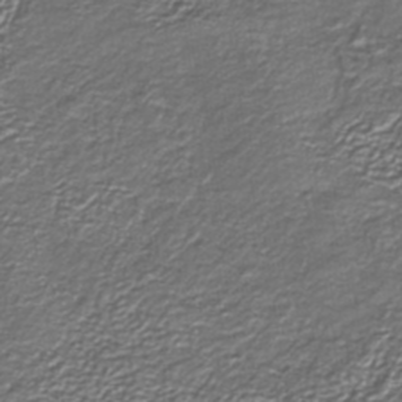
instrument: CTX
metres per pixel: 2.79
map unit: lHb
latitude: -39.7856
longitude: 53.1242
